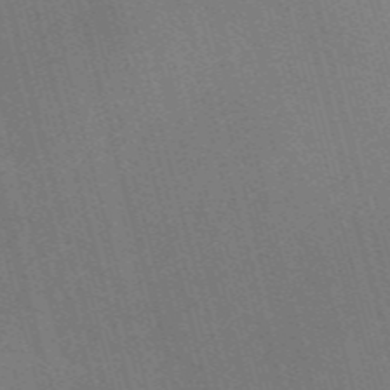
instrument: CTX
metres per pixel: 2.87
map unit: Nve
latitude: -58.1416
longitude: 62.7274
